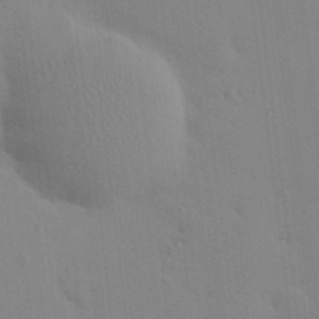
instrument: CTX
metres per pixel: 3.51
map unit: HNhu
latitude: 6.8191
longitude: 13.2376
